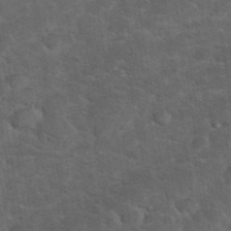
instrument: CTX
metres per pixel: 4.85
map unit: eHh
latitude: 37.7450
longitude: -66.8380
